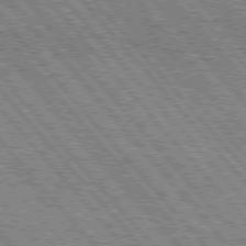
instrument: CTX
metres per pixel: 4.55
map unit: Hpe
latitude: 75.6883
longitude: -126.2523
